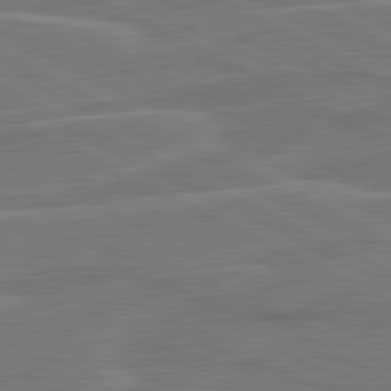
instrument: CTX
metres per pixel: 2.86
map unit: lApd
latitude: 81.1781
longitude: 121.2565
